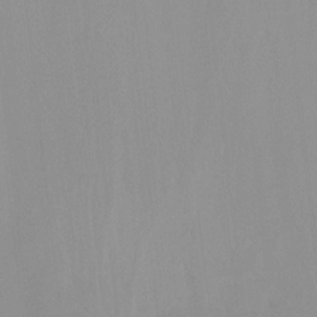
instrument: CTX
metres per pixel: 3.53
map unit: Nhu
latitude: -14.0094
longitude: -55.4237
